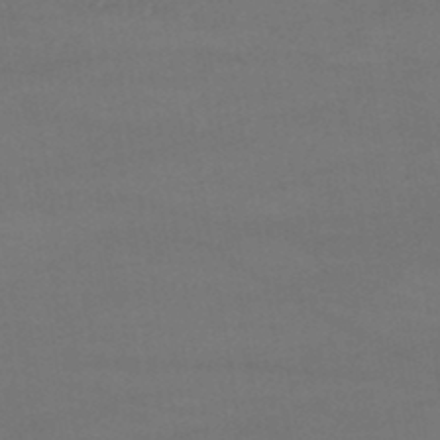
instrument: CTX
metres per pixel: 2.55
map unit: lHb
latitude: -45.9367
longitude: 67.5210
